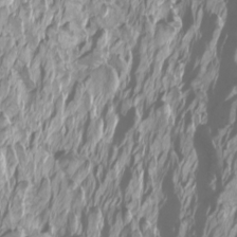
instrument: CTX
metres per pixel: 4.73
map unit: Htu
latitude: -6.4062
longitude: -72.0444
